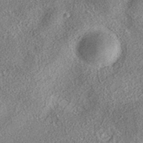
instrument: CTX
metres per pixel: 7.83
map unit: eAb
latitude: 36.8002
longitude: 113.0109
